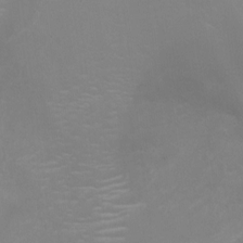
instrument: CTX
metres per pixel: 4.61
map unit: Nhu
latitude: -10.6519
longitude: -20.4034
